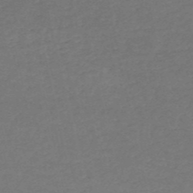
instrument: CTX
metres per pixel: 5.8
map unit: HNb
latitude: -53.3131
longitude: -50.9891
